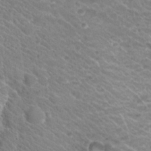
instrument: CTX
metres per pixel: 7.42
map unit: Hto
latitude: 26.4790
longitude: -35.8961
